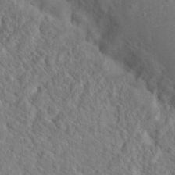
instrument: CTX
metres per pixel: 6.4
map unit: Hto
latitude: 19.1781
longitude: -38.3089
